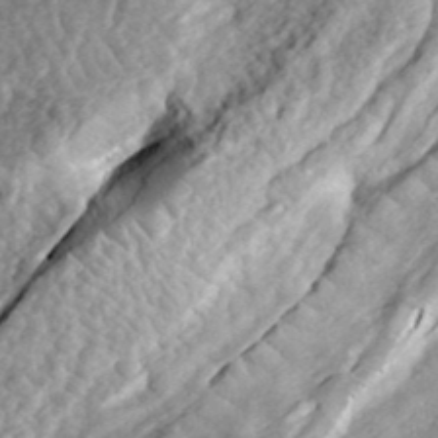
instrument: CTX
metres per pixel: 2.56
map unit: eHh
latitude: 35.8205
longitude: -79.3860
